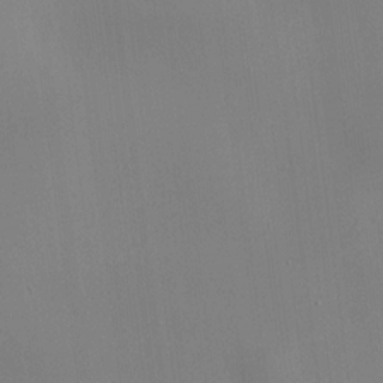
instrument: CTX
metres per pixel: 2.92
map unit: HNhu
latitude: 9.4804
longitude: 10.3117
